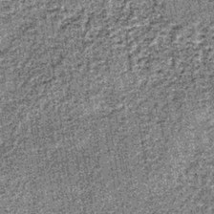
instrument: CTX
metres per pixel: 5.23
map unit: lHb
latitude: -37.8611
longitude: 64.9164
